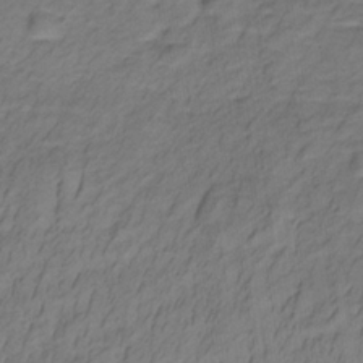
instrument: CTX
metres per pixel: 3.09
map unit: lHb
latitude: -33.1431
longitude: 65.8045
